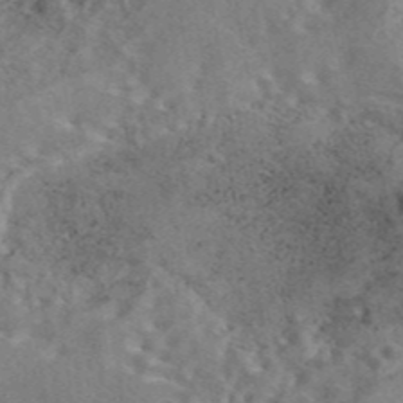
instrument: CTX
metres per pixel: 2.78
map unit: eAb
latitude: 44.1011
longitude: 110.8408
